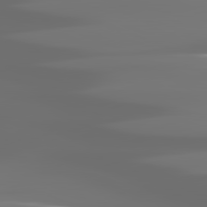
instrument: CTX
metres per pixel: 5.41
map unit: lApd
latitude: 81.6316
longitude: -144.8758
